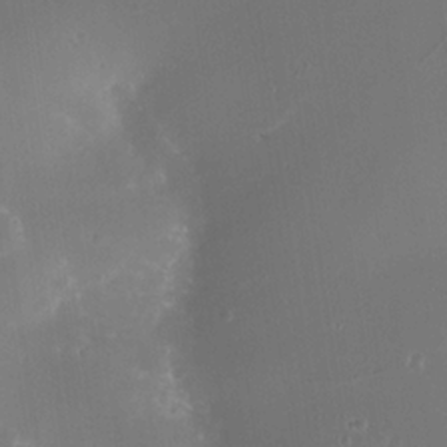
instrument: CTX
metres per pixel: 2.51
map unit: Nhe
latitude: -35.4643
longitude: -118.4223
